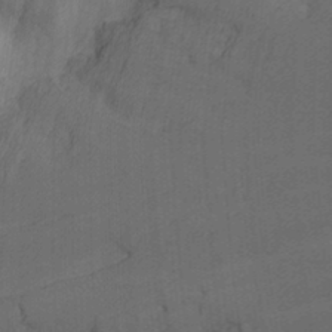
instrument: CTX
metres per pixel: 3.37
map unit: Nhu
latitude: -9.1620
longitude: -80.1200
